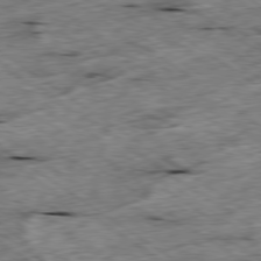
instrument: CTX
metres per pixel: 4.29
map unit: Ap
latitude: -79.5966
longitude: -87.5371
